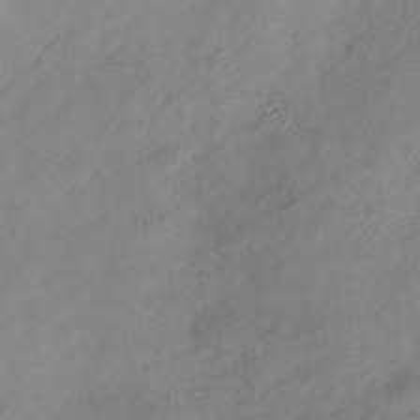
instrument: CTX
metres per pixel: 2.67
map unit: Hve
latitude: -32.7841
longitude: 90.0283
